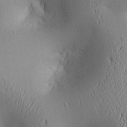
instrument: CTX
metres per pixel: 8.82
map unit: lAa
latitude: 2.6490
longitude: -117.0459
